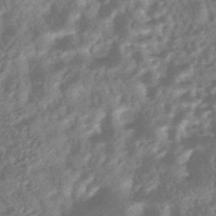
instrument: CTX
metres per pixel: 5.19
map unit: HNhu
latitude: -44.6330
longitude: 92.3495
